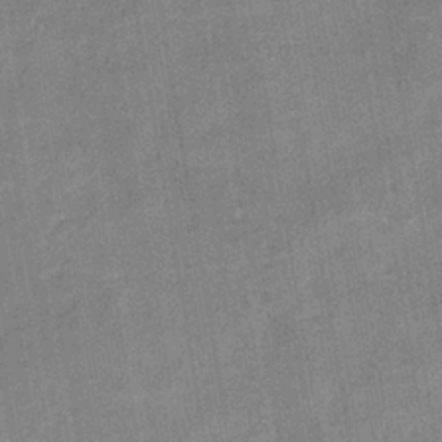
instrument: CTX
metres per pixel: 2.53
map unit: eHb
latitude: -36.5762
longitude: 74.0283
